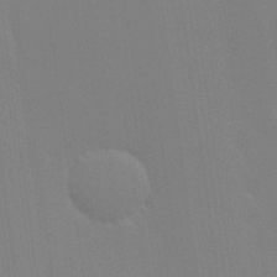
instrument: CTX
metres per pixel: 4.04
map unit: Hve
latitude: 25.0080
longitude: -92.5356
